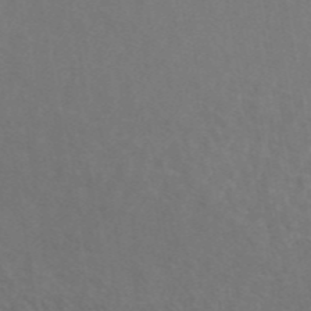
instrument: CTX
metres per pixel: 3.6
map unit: ANa
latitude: 45.1970
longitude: 28.5385
